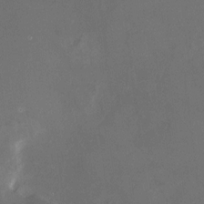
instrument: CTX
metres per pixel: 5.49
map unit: HNhu
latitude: 7.3860
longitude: 9.0864
